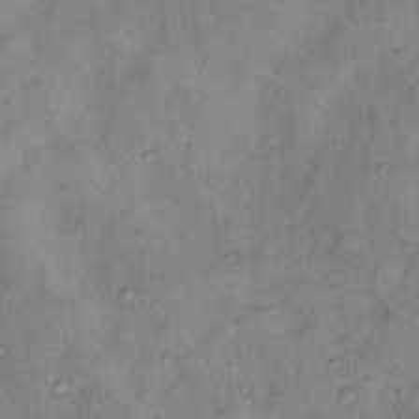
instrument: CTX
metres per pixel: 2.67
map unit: Nhu
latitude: 11.3860
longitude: -28.4223
